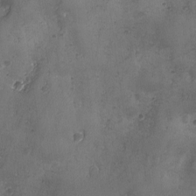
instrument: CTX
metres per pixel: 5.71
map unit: Ave
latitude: -7.5588
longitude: -119.8772
